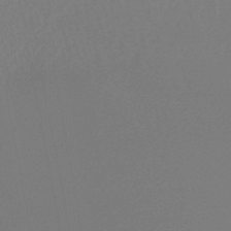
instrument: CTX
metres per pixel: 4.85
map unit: lHb
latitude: -47.3131
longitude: 69.1053
